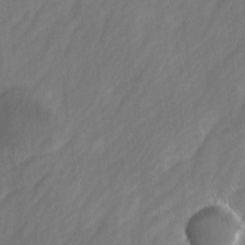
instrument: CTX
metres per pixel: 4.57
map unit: Ave
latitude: -0.7464
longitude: -113.4615
